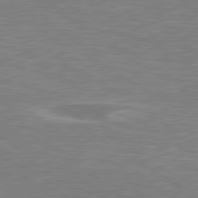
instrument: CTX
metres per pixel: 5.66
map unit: lApd
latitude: 79.5182
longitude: -123.6127
